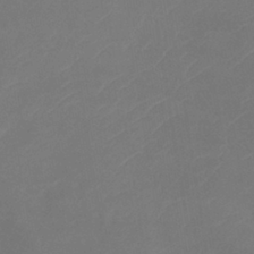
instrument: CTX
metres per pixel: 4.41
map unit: eHb
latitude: -39.1620
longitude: 75.8045
